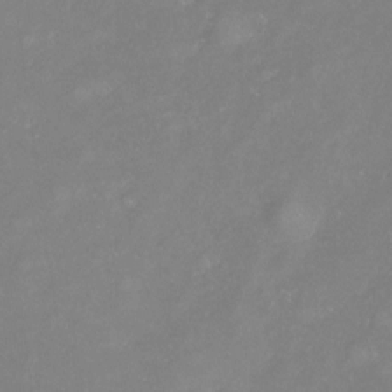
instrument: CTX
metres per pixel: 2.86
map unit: Nhu
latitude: -23.6344
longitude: -57.7638
